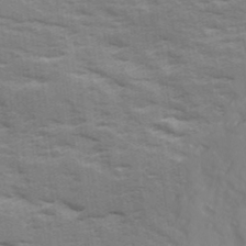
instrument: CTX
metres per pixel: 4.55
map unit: Ave
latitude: 17.7072
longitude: -129.4615
